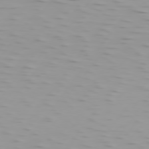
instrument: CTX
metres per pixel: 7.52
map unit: Hpe
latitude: 75.6505
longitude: -125.2537
